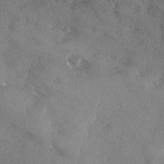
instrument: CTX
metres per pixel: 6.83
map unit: Ave
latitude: 0.5357
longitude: -111.4238
